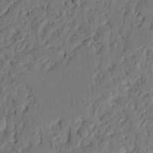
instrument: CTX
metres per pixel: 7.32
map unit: Nhu
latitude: 20.9514
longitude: -77.1403
